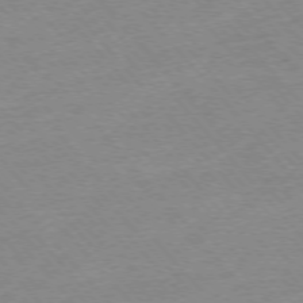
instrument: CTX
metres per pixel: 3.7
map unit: Ap
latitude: -76.2739
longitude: -94.5168
